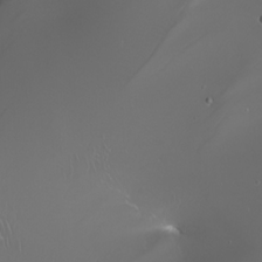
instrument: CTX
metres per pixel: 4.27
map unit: Nhu
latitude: -8.8975
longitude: -94.1956
